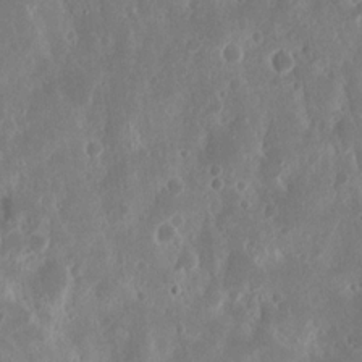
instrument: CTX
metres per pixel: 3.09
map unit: Nhu
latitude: 15.1404
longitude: -73.8962
